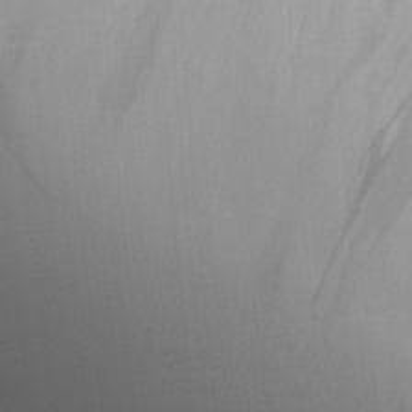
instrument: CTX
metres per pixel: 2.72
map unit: Aa
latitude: 25.9339
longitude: -136.5924
